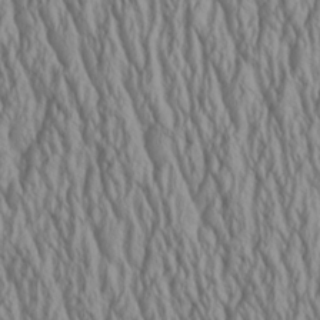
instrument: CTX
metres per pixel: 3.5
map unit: Aa
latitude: 25.7449
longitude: -135.9717
